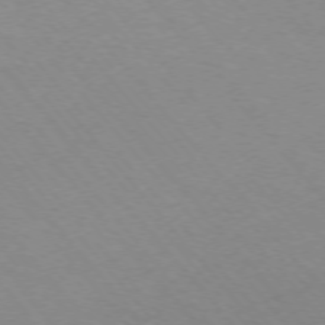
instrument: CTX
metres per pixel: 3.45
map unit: Ap
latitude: -75.6722
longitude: -63.7450
